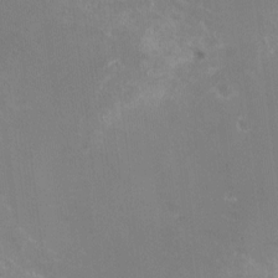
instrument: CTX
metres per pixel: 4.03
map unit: HNhu
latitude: -1.1998
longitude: -1.8961
